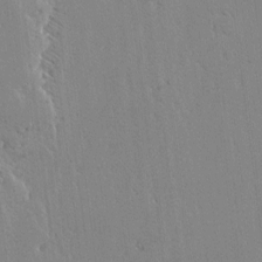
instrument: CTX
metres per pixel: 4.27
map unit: lAvf
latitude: -4.9730
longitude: -113.9339
